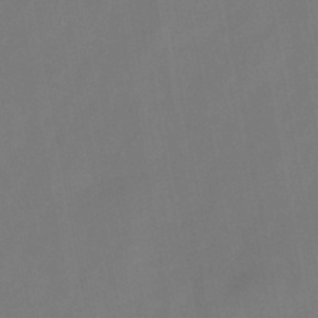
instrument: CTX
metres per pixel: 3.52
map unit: HNb
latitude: -44.7841
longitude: -38.8002
